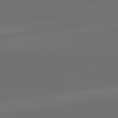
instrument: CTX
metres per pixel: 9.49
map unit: lApd
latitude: 82.1766
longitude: -160.1389
